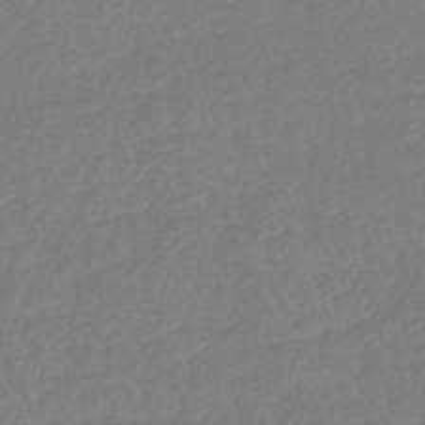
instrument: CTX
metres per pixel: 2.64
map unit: lHb
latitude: -43.3887
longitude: 79.1242
